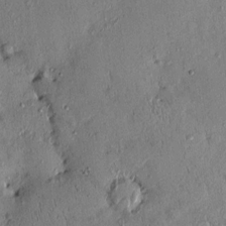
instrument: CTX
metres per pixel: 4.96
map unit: eHh
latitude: 0.2711
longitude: 15.4833
